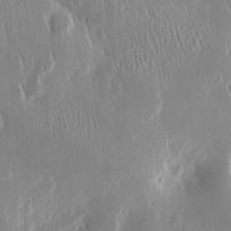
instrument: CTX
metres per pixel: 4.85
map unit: Htu
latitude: -5.1053
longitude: 174.0661
